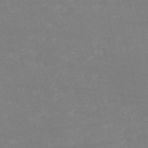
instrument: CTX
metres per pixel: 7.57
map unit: HNb
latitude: -53.4454
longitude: -34.2711
